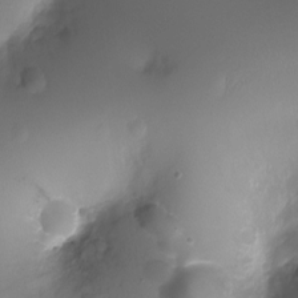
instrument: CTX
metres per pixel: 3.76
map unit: Ht
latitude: -3.2564
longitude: -29.1025
